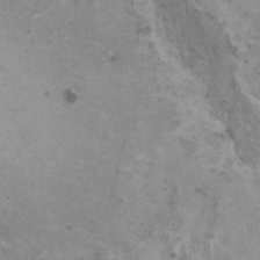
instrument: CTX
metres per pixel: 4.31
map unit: HNhu
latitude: 1.0647
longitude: 2.8597
